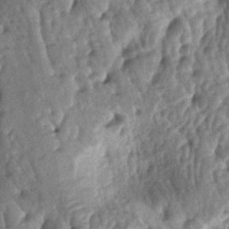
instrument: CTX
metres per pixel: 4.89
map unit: lAa
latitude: -5.6155
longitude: -125.8961
